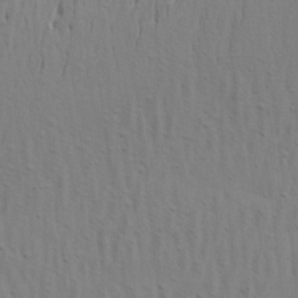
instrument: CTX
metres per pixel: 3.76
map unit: Aa
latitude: 21.0459
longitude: -142.5924
